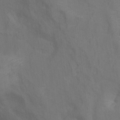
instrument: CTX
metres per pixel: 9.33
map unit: Ht
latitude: 10.5168
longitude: -40.6301
